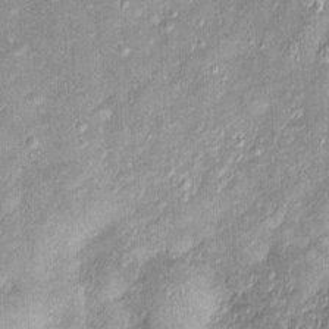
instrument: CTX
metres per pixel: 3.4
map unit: Htu
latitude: -6.3873
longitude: 158.7274
